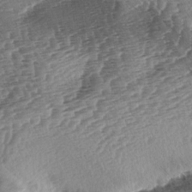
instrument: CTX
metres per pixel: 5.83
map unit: lAa
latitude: -3.6343
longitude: -126.7624
